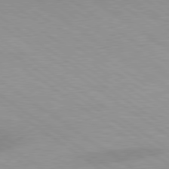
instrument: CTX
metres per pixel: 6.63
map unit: lApd
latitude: 79.3482
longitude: -177.8772
